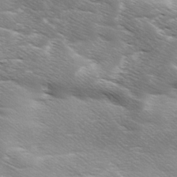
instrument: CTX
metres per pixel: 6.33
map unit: Ave
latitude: 11.1214
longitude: -106.4034
